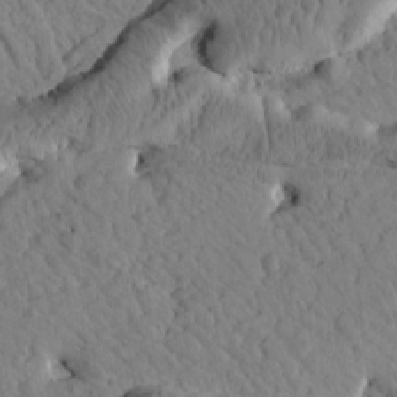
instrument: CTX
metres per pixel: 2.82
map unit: Htu
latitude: 1.4237
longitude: 176.8597
